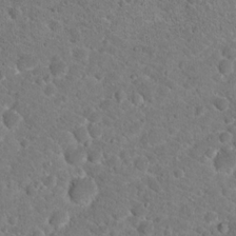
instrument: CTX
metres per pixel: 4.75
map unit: Hto
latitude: 19.0080
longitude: -33.4804
